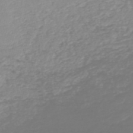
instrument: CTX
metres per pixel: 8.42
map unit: lHb
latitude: -45.3699
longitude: 79.2565
